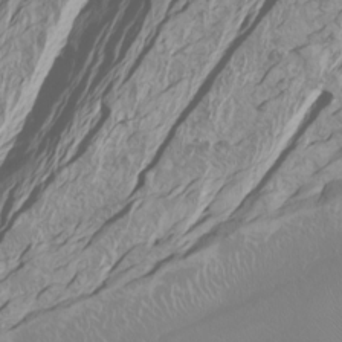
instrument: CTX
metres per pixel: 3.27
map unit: Htu
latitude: -6.7841
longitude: -71.0647
